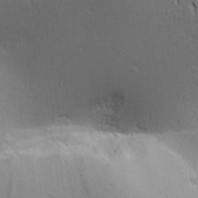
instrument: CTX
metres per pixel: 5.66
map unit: lAvf
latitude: 17.2348
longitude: -126.0255
